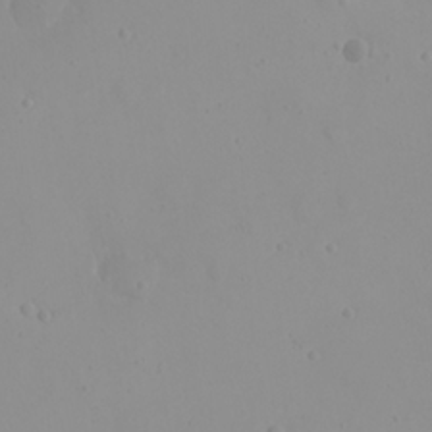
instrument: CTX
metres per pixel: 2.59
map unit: eHh
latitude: 21.5938
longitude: -63.7450
